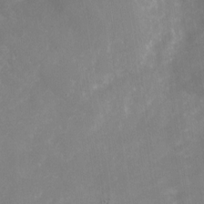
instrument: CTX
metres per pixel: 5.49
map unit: Nhu
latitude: -29.4832
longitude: -64.4790
